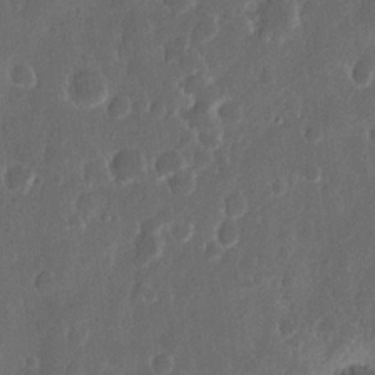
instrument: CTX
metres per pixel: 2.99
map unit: Nhu
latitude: 13.7261
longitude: -73.3293
